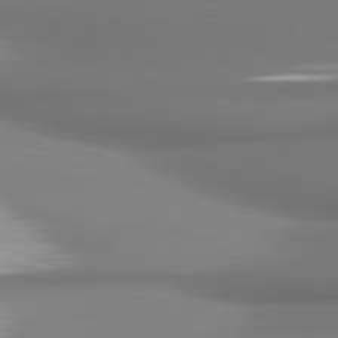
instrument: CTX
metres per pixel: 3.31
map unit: lApd
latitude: 80.7624
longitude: 177.8422
